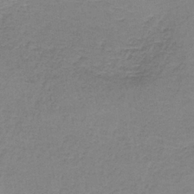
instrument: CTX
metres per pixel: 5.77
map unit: HNb
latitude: -36.0094
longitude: 53.9745
